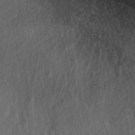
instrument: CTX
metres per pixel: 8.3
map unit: ANa
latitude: 42.0255
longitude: 54.5574
